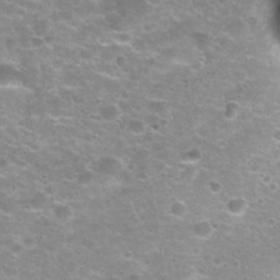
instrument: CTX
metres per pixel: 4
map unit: Nhu
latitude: 30.4223
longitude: -49.1214
